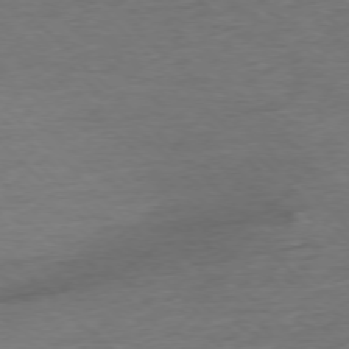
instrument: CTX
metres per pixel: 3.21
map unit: Ap
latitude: -76.7652
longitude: -94.0633
